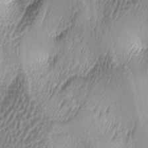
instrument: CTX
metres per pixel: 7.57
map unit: lAa
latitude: -5.1242
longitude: -122.6113
